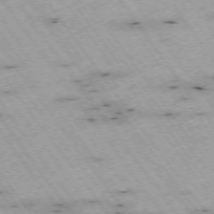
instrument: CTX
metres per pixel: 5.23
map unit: Hpe
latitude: -74.5007
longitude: 2.3684
